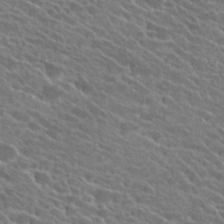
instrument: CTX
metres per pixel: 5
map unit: Hto
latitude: 25.7260
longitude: -41.5938
